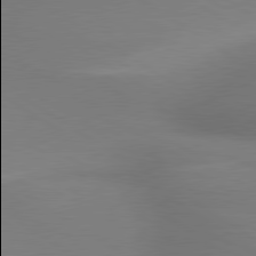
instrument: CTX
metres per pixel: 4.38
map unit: lApd
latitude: 79.7639
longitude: 178.0094
